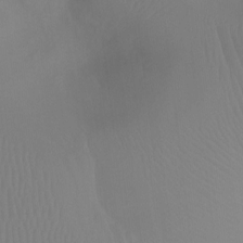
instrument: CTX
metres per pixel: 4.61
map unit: Ht
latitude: -4.6518
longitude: -27.6694
